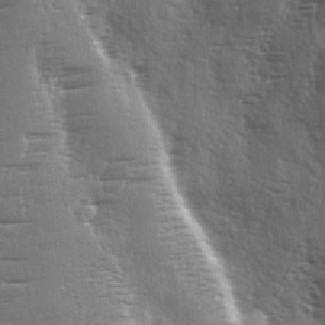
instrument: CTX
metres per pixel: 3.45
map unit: Ave
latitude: 1.8205
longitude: -111.1970
